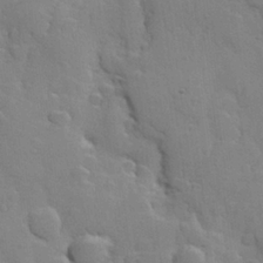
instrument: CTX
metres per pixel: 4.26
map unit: Hve
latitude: 23.6505
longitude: 148.4818
